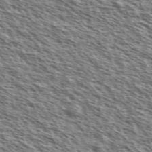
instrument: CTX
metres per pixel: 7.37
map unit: Ave
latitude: 37.6505
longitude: -111.5182
